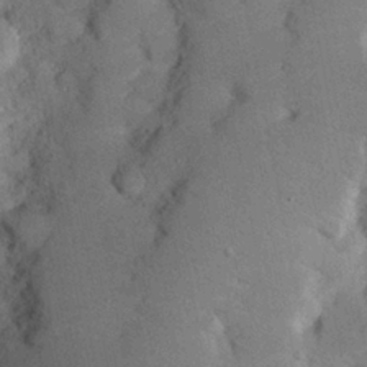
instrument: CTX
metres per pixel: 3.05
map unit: Nhu
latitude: 24.1199
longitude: -73.0837
